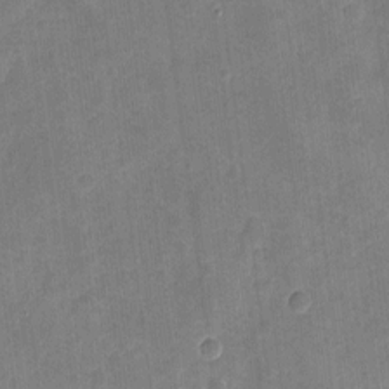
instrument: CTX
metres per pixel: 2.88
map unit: eHh
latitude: 4.1200
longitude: -73.0837
